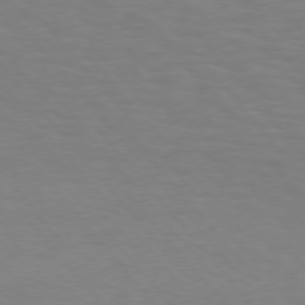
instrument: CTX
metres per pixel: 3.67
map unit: Hpe
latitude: 75.1970
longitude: -132.3089
